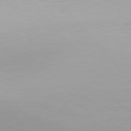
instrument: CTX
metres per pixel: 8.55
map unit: Hpe
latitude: 76.5356
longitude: -134.7813
